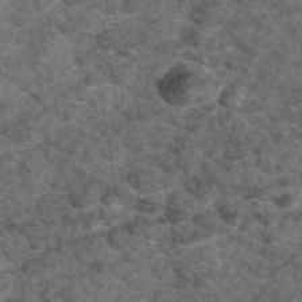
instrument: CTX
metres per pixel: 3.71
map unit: eAb
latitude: 48.0444
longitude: 108.8786
